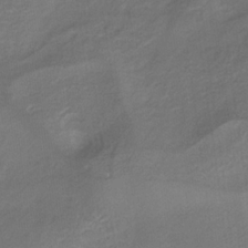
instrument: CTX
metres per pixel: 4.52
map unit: eHb
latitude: -30.6518
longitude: 62.6140
